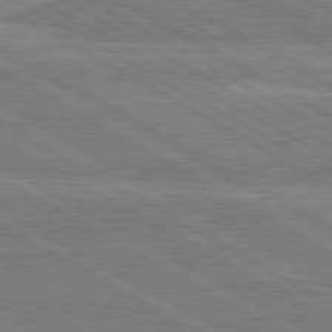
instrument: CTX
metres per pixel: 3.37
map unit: lApd
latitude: 80.6301
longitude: 168.9352
